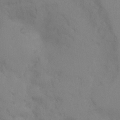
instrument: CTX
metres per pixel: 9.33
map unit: Ht
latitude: -10.0283
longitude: -32.7246
